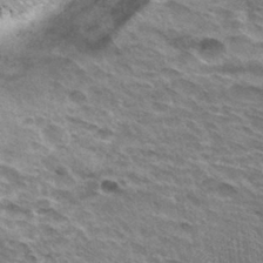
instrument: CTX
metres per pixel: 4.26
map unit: Hto
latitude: 31.5749
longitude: -44.8002
